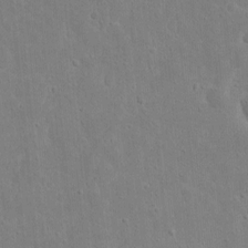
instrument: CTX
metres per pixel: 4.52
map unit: eHh
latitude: 9.7261
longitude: -72.5546
